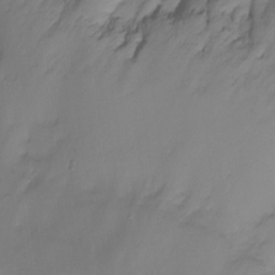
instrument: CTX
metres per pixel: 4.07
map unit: Nhu
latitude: -7.4076
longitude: -52.1578
